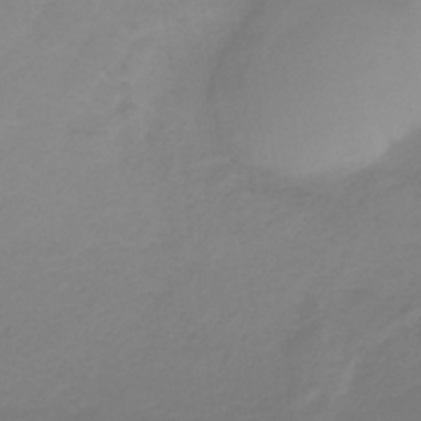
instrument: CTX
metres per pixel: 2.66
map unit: HNb
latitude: -33.1809
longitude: 60.8597
